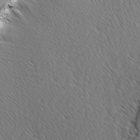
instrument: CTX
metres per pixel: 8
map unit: Ave
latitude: -1.5777
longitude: -113.5182
